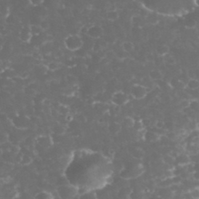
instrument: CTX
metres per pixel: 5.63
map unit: eHh
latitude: 32.8569
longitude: -63.1781
